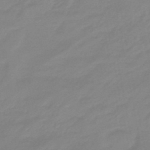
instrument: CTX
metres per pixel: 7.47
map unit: eHb
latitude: -46.0472
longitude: 86.1039
